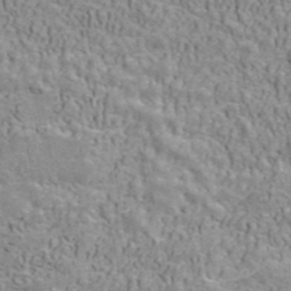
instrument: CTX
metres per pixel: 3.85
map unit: ANa
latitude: 41.5560
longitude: 32.5007
